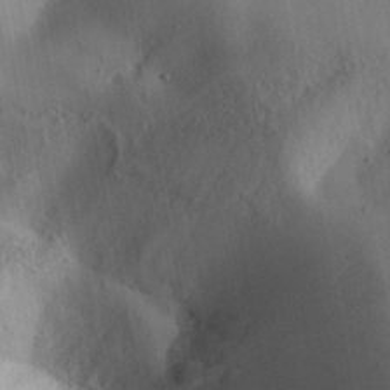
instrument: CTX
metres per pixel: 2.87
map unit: Aa
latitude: 32.3845
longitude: -144.5357
